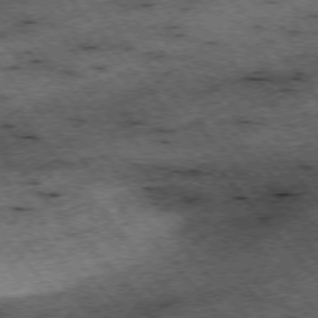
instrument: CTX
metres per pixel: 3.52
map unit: Hpe
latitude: -75.7667
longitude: -17.8394
